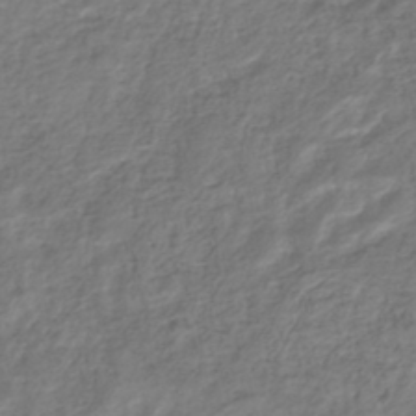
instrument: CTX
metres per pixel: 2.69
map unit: HNhu
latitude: -44.7463
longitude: 102.8786
